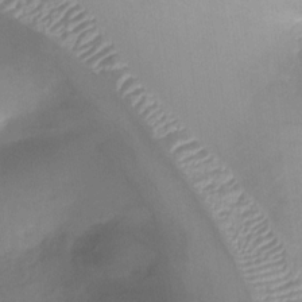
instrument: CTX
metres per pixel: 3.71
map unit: Nhu
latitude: -28.7652
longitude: -63.4805
